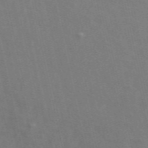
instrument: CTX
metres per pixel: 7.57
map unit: ANa
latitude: 49.7639
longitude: -79.6316
